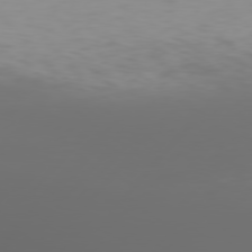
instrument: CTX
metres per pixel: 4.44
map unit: Hpe
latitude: 76.8758
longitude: -139.8583
